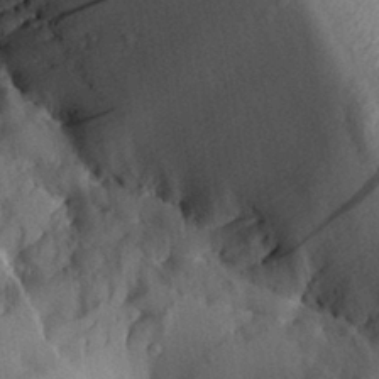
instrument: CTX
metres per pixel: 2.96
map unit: Aa
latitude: 29.7449
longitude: -132.2145
